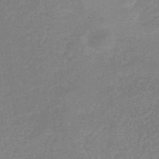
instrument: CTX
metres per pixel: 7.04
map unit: lHb
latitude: -33.5588
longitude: 69.0675
